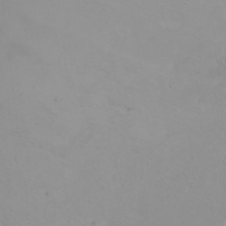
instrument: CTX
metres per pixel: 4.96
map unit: Nhu
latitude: -5.0675
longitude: -92.8758
